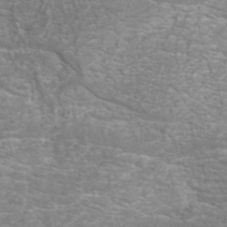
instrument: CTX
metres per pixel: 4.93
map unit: eAb
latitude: 43.1403
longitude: 106.1984
